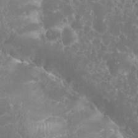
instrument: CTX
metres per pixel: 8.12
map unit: eHh
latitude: 34.7813
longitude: -62.4979
